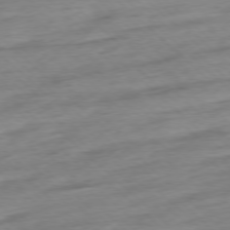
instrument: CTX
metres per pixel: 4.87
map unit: Ap
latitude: -77.5210
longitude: -97.7450
